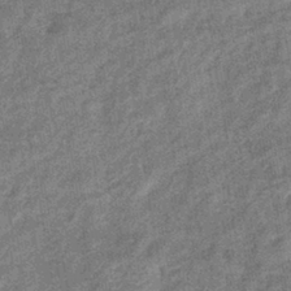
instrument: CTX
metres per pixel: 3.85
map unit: eHb
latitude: -39.7856
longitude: 79.2942
